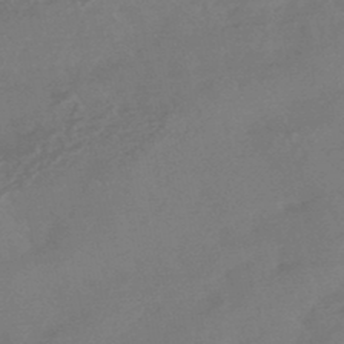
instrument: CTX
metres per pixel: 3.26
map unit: HNhu
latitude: -46.0850
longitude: 91.6155
